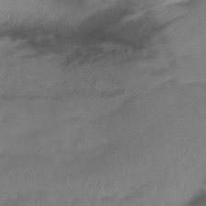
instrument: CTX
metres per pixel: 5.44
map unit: lHb
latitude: -41.1620
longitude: 77.9556
